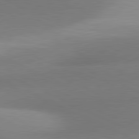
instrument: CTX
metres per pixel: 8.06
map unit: lApd
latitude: 80.9703
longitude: 130.8219
